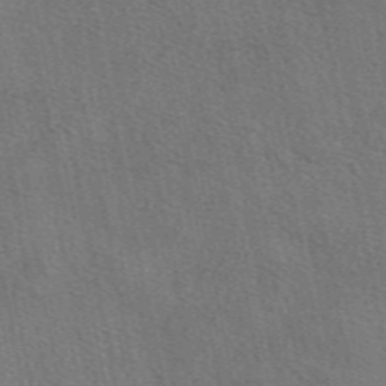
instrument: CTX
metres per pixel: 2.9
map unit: eAb
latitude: 49.5182
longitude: 115.4832
